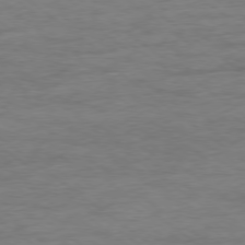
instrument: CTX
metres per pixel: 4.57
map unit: Ap
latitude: -78.9541
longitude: -102.2522
